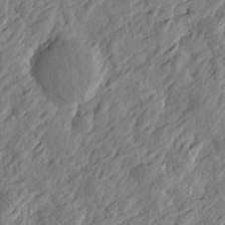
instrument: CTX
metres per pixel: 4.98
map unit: Htu
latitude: -2.8974
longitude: -179.1970
